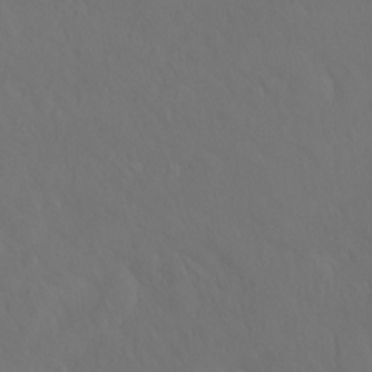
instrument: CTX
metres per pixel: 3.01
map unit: Ht
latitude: -9.6533
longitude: -46.0255
